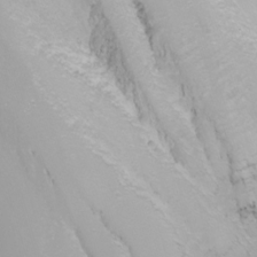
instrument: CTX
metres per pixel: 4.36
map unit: Nhu
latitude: -9.1431
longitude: -79.8584
